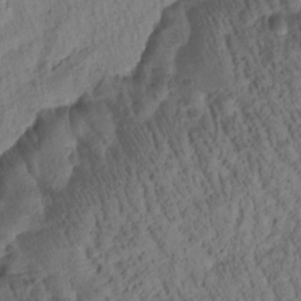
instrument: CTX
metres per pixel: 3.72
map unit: Htu
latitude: 0.4979
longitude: 175.7666
